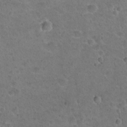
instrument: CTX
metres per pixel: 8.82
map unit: Hto
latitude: 21.7261
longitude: -48.3656
